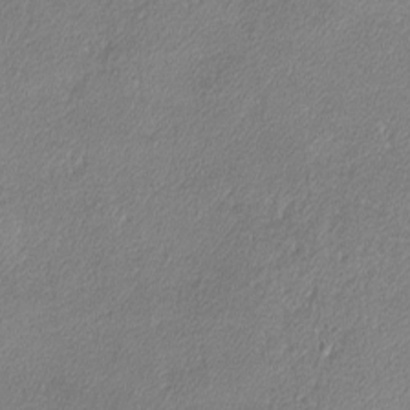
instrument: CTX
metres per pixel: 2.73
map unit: lHvf
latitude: -12.1417
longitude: -102.8191
